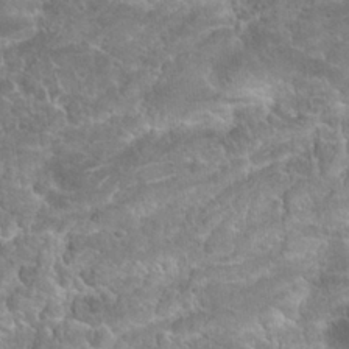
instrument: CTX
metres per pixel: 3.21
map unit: Hto
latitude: 23.4237
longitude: -44.2522
